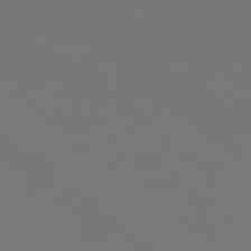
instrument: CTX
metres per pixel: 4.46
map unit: Hpe
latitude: 78.4790
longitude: -174.7057
